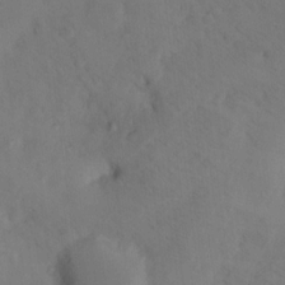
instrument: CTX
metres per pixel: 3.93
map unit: Ht
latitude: 11.8583
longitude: -32.3845
